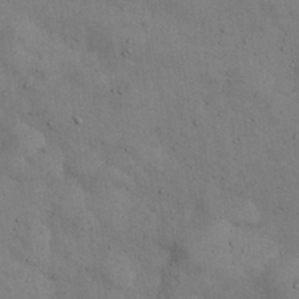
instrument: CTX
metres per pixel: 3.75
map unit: Nhu
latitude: 27.3293
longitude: -71.2348
